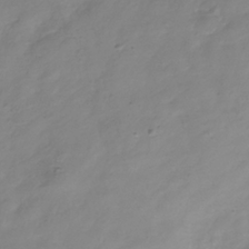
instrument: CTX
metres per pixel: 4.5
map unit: Hve
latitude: -33.8801
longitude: 90.5763
